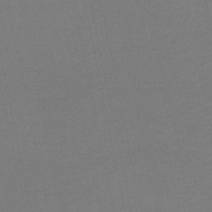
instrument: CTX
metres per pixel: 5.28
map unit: lHb
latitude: -47.1809
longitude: 58.7652
